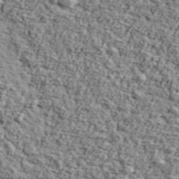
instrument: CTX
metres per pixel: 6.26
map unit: Ave
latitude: 43.2348
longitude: -110.8191
